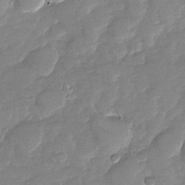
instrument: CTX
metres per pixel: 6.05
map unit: Nhu
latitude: -27.4643
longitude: -62.2523
